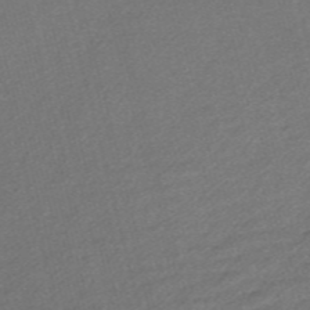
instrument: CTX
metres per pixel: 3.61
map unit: Nve
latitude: -56.4818
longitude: 60.8219
